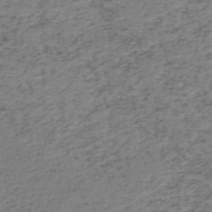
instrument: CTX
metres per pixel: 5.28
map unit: HNb
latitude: -51.7100
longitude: -52.8191
